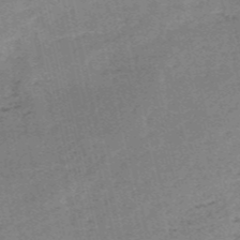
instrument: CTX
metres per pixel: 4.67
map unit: HNb
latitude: -54.6897
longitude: -42.7435
